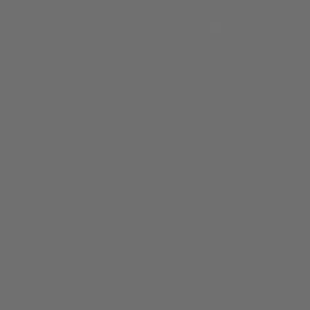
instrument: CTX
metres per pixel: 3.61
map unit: Ap
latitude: -76.3117
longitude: -63.7828
